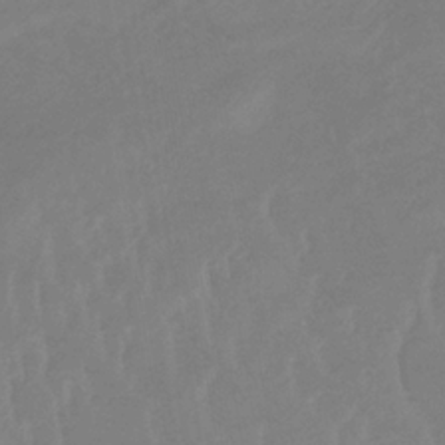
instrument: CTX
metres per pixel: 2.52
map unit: lHb
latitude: -34.0283
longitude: 67.4265
